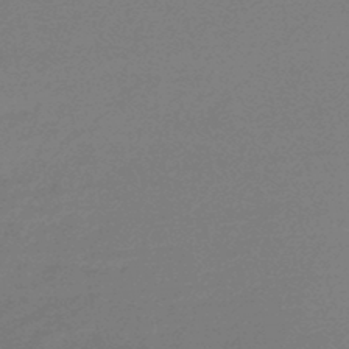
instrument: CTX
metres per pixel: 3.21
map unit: lHb
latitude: -45.8989
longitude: 71.9745
